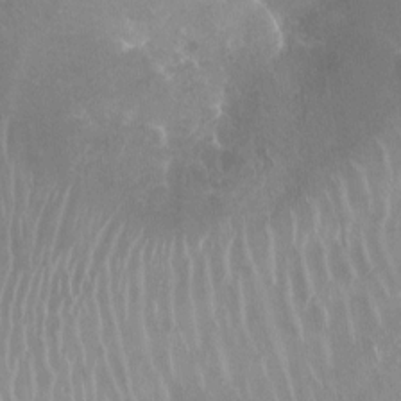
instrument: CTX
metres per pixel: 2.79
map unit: Ht
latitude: -11.7289
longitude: -43.1970
